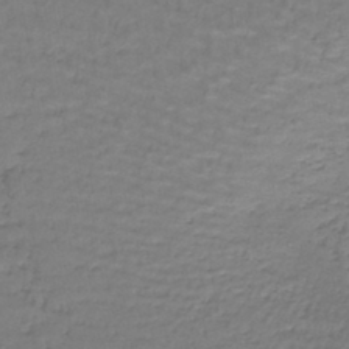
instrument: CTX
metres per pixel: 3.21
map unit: lHb
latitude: -43.3320
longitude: 58.7841
